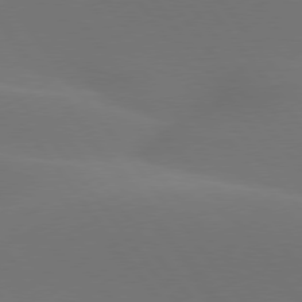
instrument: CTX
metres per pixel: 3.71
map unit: lApd
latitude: 77.5749
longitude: -52.3656
